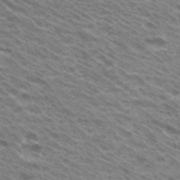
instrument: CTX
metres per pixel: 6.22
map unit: Hto
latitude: 32.7813
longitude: -40.9324
